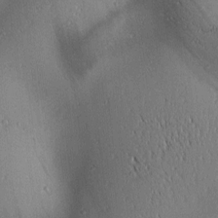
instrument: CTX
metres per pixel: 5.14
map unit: lAa
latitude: 1.5938
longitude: -116.3278
